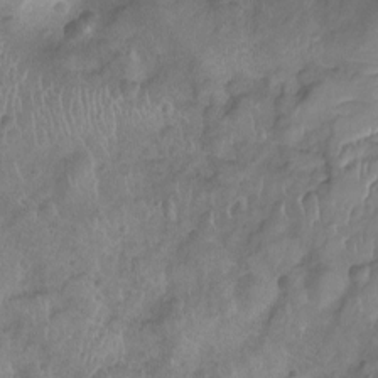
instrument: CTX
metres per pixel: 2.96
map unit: Nhu
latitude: -10.2362
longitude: -21.0081
